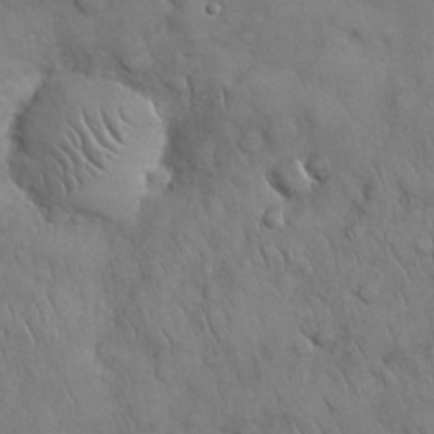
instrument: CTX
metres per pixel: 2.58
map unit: Nhu
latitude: 27.8961
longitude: -68.8947
